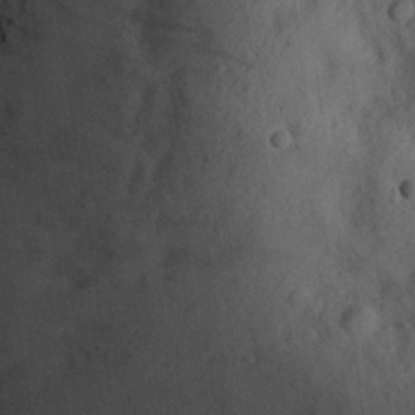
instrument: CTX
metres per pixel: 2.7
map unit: eHh
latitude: 26.9703
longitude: -76.7624
